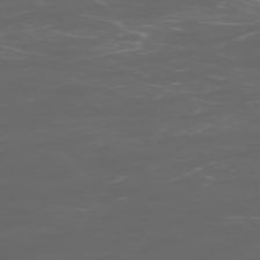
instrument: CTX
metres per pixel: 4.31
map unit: Ap
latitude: -76.2928
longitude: -69.0837
